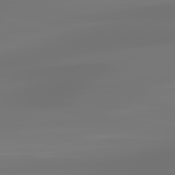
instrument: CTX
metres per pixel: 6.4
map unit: lApd
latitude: 83.4615
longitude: -130.6869
